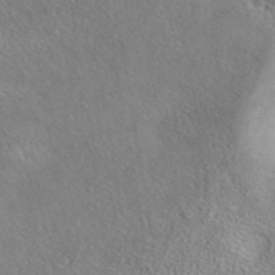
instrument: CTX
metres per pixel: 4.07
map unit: eAb
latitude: 41.0836
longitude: 104.9730
